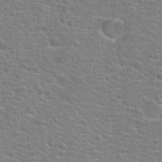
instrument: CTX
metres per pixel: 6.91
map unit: Hto
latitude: 23.0836
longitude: -46.9325
